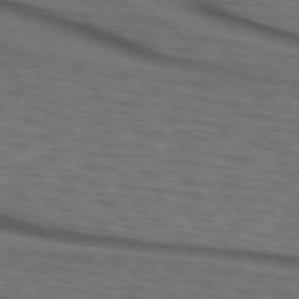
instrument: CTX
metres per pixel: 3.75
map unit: lApd
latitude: 73.1404
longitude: -73.7261
